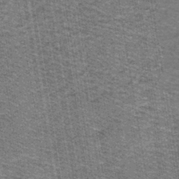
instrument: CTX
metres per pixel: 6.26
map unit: lHb
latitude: -43.3698
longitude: 54.6141
